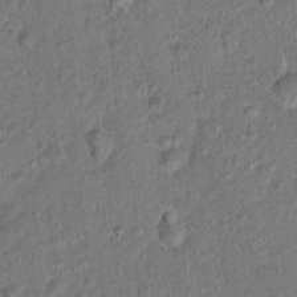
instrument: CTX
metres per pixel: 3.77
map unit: Hto
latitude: 15.4049
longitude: -40.7624
